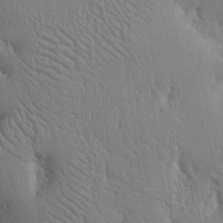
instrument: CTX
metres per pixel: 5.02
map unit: Nhu
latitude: 14.8191
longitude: -78.7624
